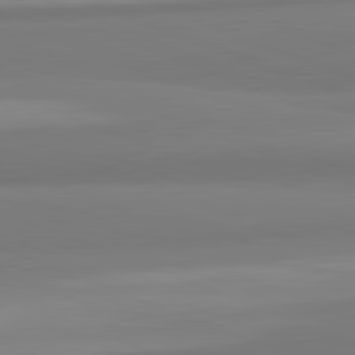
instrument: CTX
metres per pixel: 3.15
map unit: lApd
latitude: 82.3656
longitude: 177.0486
